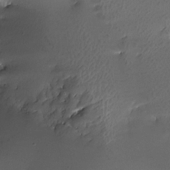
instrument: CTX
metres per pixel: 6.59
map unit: Nhe
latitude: -33.2565
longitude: -117.4049
